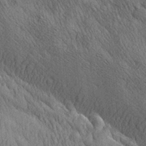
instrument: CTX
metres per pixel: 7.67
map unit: lAa
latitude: 21.4616
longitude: -138.5168
